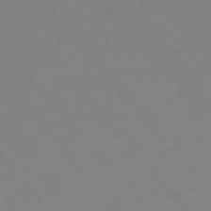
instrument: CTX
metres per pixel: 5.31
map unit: Hpe
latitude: -76.0850
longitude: -19.8394
